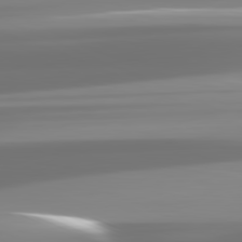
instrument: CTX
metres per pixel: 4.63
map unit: lApd
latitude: 81.7072
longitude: -137.3482
